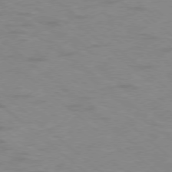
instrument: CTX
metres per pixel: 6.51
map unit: Ap
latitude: -78.7841
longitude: -68.2523
